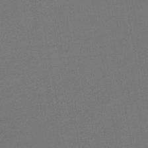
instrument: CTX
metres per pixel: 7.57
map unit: HNb
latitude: -48.3873
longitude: 59.8800
